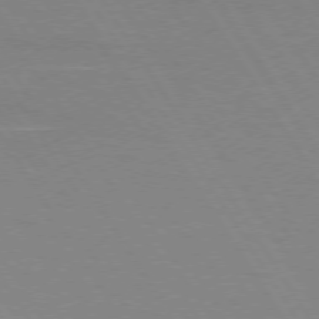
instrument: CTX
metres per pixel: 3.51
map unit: lApd
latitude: 73.6505
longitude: -56.2522
